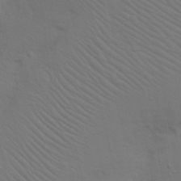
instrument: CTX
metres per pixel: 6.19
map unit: Nhu
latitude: 23.2537
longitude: -73.3293
